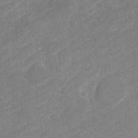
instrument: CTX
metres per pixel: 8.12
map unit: Nhu
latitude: -28.8597
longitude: -64.4034
